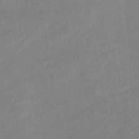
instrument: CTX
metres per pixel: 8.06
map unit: eHb
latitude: -41.2943
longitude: 82.8219
